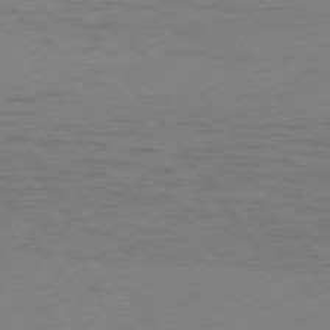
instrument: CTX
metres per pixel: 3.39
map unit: Ap
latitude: -74.4440
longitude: -79.4616
